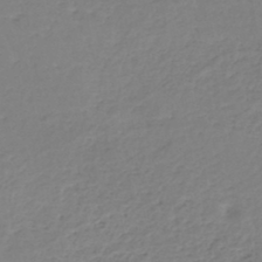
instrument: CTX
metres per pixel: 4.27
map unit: eHh
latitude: -46.0661
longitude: -29.2348
